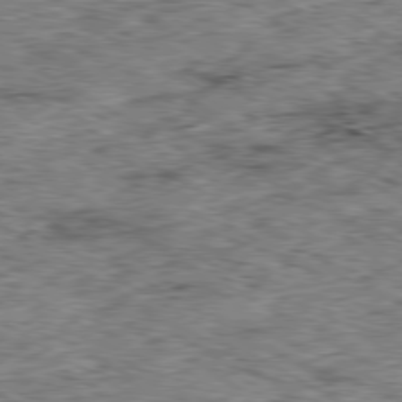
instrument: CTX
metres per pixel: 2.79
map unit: Ap
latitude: -80.1228
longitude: -48.4979
